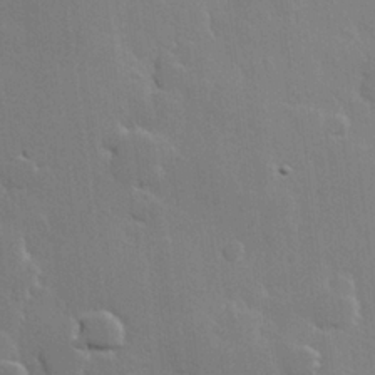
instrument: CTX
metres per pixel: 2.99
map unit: Hve
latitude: 22.7624
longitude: 148.6141
